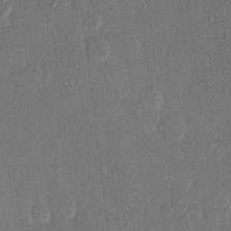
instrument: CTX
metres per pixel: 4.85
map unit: eHh
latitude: 14.2712
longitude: -69.0270
